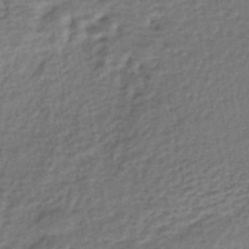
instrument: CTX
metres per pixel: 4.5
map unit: HNhu
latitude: -45.3132
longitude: 102.1039
